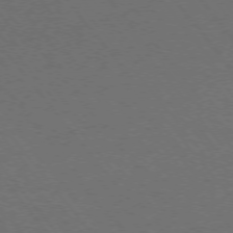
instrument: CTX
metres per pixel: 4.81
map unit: Ap
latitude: -76.3684
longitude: -62.6869
